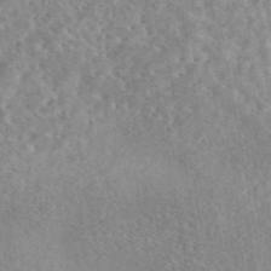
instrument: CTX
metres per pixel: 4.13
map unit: eAb
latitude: 44.4034
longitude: 116.0472
